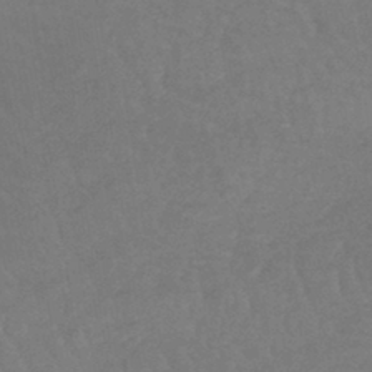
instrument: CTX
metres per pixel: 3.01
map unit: lHb
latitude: -40.8030
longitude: 66.7274
